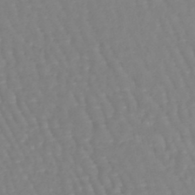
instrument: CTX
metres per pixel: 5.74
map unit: lHb
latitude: -45.8045
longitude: 79.0675
